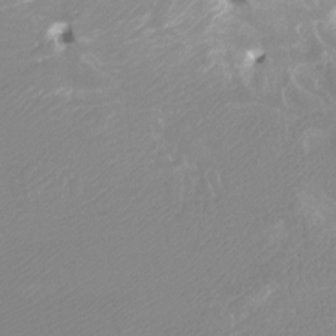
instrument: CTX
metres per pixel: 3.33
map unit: Htu
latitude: -12.8597
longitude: -49.4237
